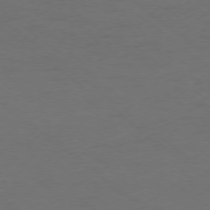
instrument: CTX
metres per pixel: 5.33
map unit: Ap
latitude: -77.5777
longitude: -76.3089
